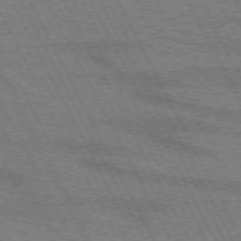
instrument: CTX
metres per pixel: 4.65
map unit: lApd
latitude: 71.9906
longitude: -56.0822
